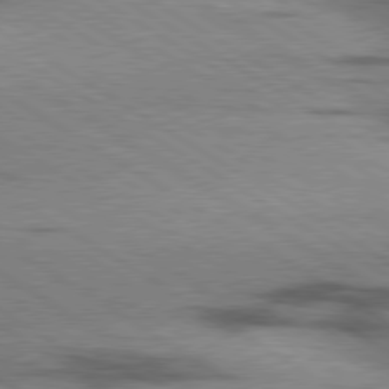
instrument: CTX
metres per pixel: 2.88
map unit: lApd
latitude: 79.6883
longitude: 167.6344
